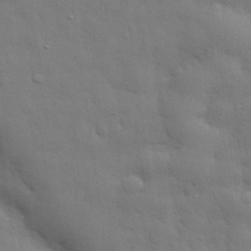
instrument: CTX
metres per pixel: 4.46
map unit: eHh
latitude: 29.2159
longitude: -75.2348
